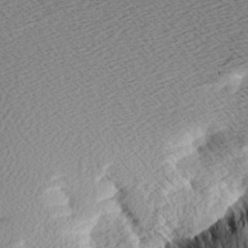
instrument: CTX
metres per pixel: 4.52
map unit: Aa
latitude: 8.3845
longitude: -141.3859
